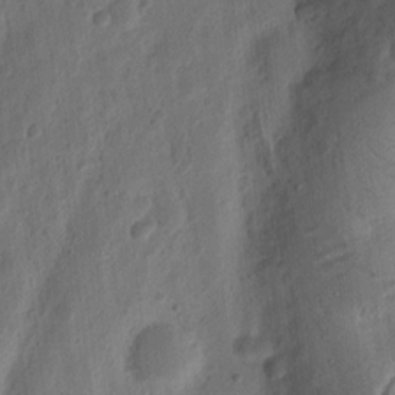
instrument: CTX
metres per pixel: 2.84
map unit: Ht
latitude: 11.7639
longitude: -75.1214
